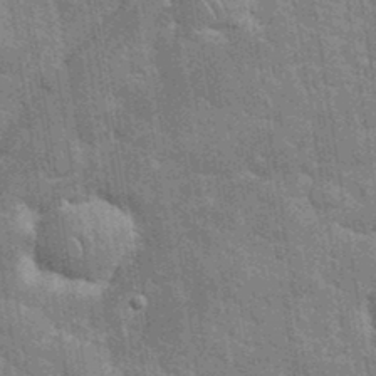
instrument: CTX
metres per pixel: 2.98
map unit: eHh
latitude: 35.4426
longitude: -65.6883
